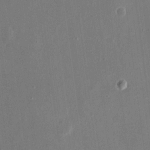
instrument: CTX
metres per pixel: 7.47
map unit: eHh
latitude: 15.4805
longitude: -70.3278
